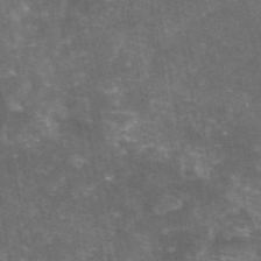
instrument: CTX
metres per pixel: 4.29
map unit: eAb
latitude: 46.7058
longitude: 119.6911
